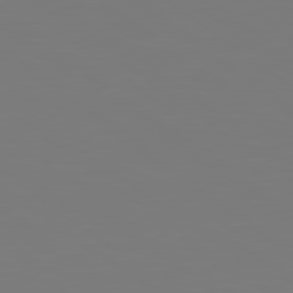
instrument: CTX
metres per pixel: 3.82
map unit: lApd
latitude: 79.0837
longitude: -175.3860
